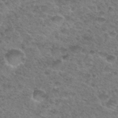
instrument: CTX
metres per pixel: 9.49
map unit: Hto
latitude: 33.2348
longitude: -49.2159
